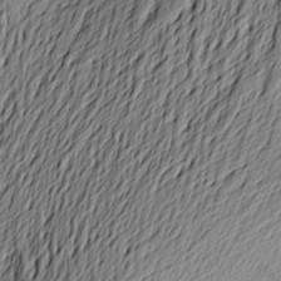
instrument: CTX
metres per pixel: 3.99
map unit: Aa
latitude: 23.0836
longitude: -149.6694
